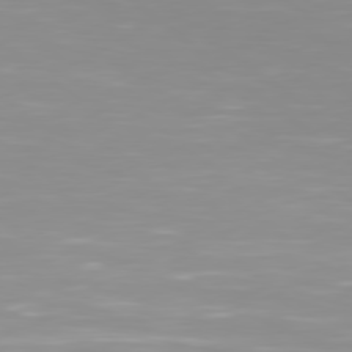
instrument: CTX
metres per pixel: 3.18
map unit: Hpe
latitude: 78.4223
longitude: -141.9906
